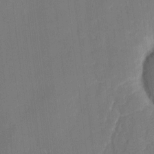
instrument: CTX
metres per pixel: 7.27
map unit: eHh
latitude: 5.7639
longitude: -68.6869
